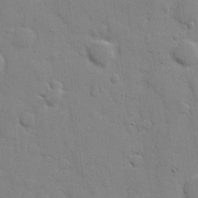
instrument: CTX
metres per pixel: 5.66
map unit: eHh
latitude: 9.7072
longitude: -67.0080
